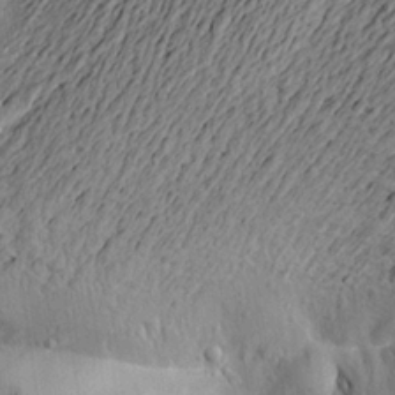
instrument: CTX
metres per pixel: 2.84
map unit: Aa
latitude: 21.7828
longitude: -149.5182
